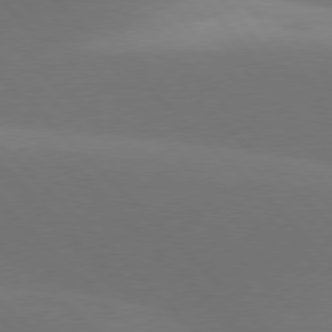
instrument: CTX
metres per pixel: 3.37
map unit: lApd
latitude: 77.7071
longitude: -52.5924
